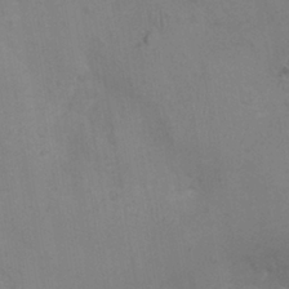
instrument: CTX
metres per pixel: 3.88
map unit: Nhu
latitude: 0.1389
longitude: -15.9339
